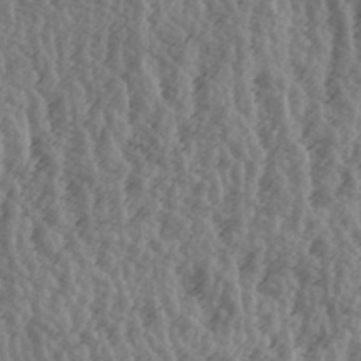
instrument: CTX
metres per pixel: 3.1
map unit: lAa
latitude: -6.8975
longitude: -123.8961
